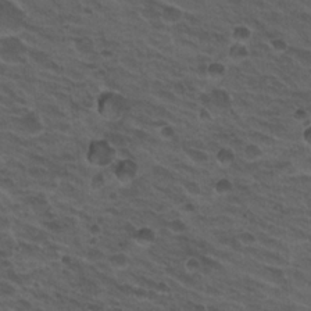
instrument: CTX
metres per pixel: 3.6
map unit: Hto
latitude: 19.6127
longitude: -32.4979
